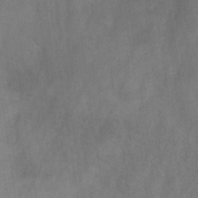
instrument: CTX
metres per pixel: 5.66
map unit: HNb
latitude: -30.9541
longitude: 63.2754
